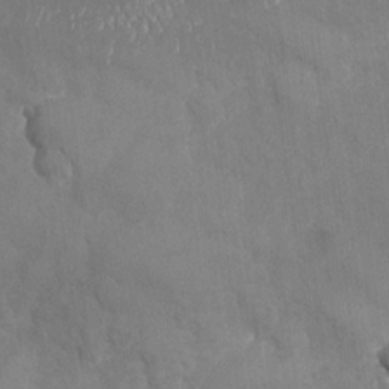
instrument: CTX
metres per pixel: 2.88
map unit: Nhu
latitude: -27.4454
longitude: -58.1578
